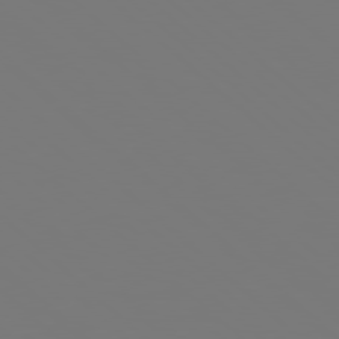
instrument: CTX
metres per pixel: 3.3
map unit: Hpe
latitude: 78.0822
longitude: -162.8569
